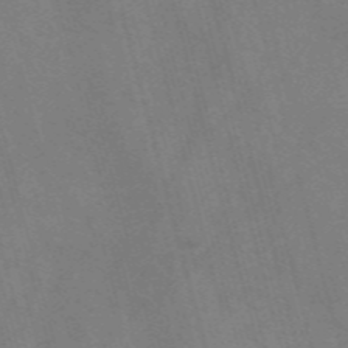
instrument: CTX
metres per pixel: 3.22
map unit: Nve
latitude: -57.6533
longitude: 64.6519
